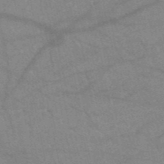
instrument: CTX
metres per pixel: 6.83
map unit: HNb
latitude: -52.1416
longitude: -43.1214
